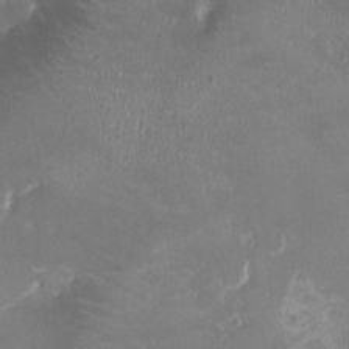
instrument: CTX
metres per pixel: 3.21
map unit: HNhu
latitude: -2.8030
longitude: -6.5735
